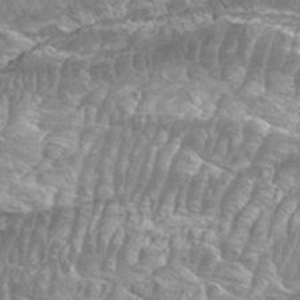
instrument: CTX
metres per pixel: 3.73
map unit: Htu
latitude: -5.4076
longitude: -75.9717
